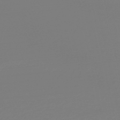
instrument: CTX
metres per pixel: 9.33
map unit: lHb
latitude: -45.5210
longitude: 59.5966
